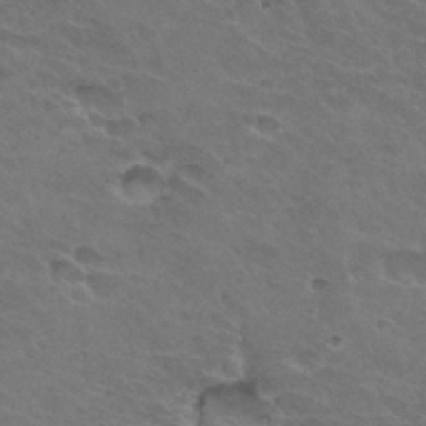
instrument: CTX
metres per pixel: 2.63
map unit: Hto
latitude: 32.3467
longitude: -45.6316
